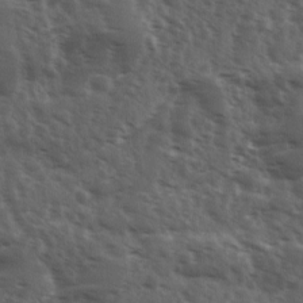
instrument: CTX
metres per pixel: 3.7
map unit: Ave
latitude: 11.3104
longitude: -103.6316
